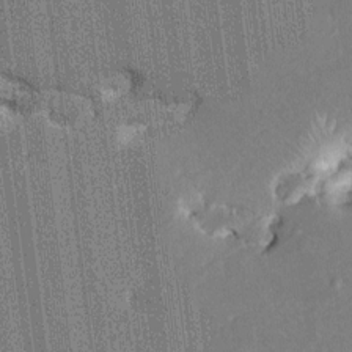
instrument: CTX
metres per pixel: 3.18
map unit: HNhu
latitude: 7.5749
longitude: -5.9528
